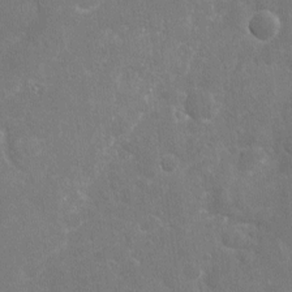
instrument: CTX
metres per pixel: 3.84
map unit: Nhu
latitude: -16.0472
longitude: -58.2712
